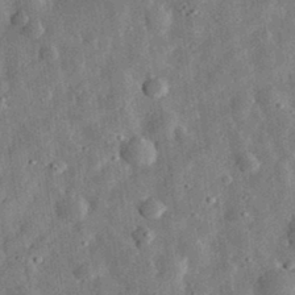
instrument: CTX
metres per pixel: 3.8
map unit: eHh
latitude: 32.3278
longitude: -76.8758
